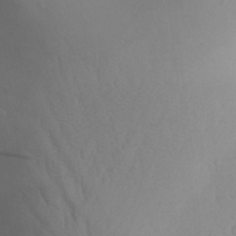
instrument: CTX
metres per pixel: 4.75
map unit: Aa
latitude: 27.5182
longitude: -147.7261
